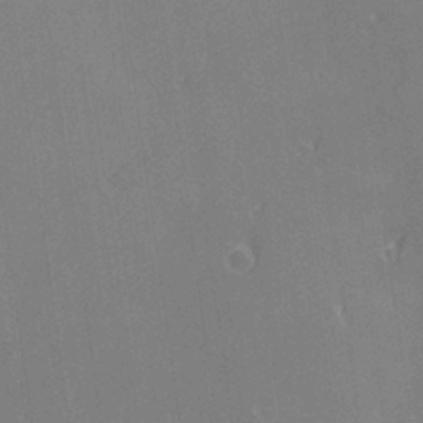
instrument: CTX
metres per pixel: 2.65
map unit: Hve
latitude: 28.2711
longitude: 145.4266
